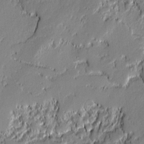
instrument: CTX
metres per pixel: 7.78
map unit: lAvf
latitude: -0.3685
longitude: -108.5923
